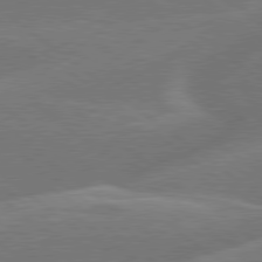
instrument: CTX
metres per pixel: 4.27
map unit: Hpe
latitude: 79.1214
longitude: -153.4427
